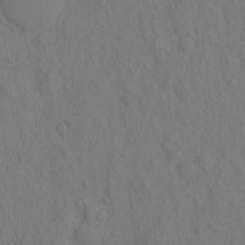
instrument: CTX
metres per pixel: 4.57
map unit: eHh
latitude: -2.4251
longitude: 18.5196
